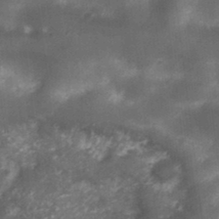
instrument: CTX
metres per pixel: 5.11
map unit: Nhu
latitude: 3.1025
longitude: -18.2144
